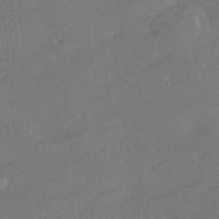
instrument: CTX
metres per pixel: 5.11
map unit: lHvf
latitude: 25.1025
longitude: 140.5385
